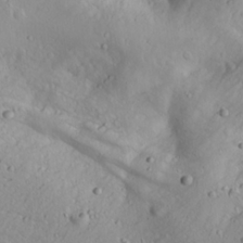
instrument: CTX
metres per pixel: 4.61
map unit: Ave
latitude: 22.5546
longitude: -137.0270
